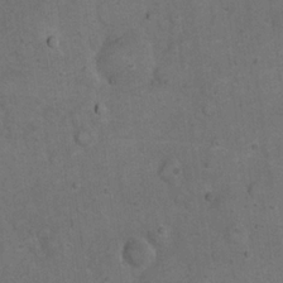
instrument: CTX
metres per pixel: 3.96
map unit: eHh
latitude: 20.2145
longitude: -61.9150
